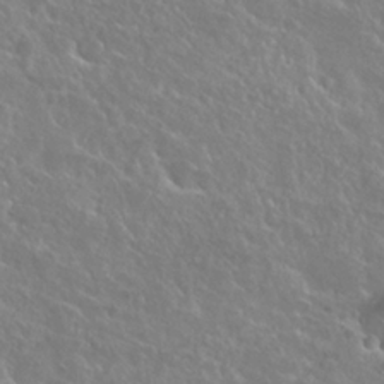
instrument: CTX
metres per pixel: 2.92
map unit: Hto
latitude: 25.5560
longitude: -38.3278
